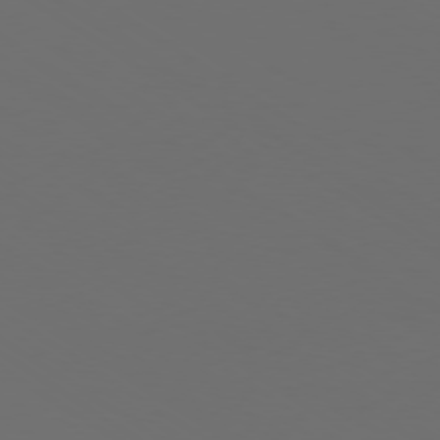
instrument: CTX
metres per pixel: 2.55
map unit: Ap
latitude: -79.4643
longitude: -93.0836
